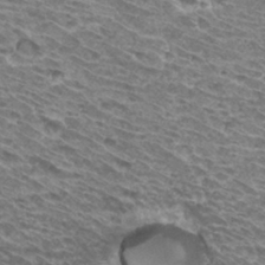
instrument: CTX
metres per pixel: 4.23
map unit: Hto
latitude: 33.3104
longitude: -40.4223
